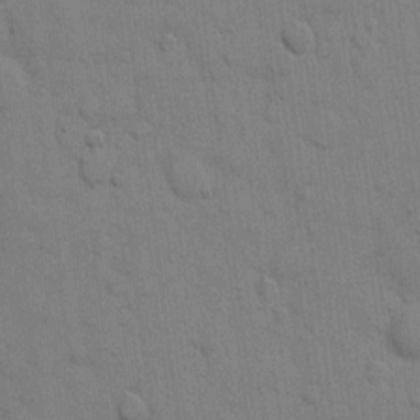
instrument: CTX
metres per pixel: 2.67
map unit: eHh
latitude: 9.6316
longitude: -67.1214
